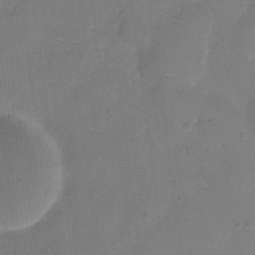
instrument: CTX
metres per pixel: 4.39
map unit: eHh
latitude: 5.9528
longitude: -65.4237
